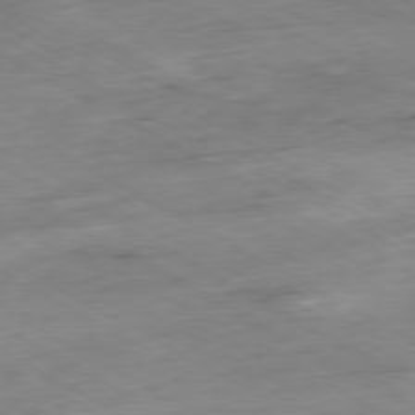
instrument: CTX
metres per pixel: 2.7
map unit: Ap
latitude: -80.4629
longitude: -83.7638
